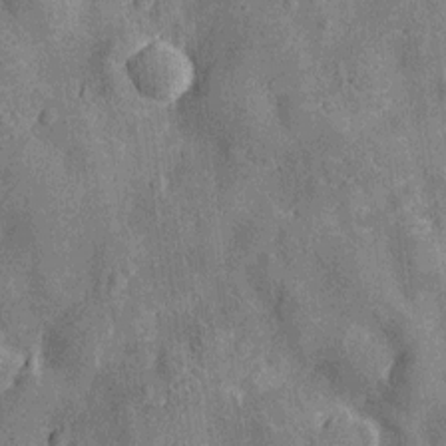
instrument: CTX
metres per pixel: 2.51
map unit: Nhu
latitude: -13.2943
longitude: -23.8583
